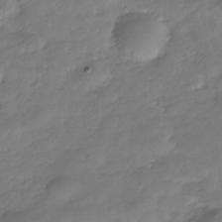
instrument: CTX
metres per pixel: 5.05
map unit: Hve
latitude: -31.0675
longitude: 90.5196
